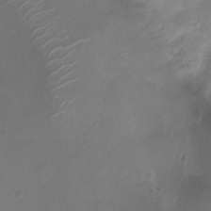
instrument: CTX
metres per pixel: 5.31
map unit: Nhu
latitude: 4.6301
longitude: -16.5357
